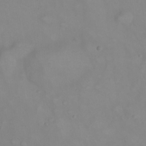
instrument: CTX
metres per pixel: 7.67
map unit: eHh
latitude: 22.3467
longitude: -61.7260
